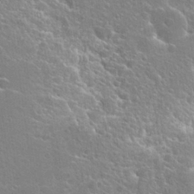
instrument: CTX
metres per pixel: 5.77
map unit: Hto
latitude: 25.2348
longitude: -45.0458
